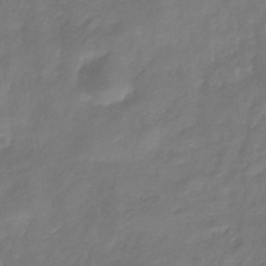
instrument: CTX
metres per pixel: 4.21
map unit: eHb
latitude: -30.0850
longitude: 71.2187
